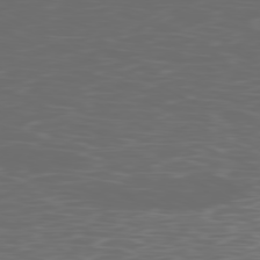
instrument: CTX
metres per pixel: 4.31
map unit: Ap
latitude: -79.8422
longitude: -73.4238
